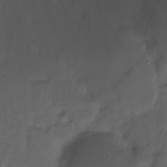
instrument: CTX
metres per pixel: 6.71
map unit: Hto
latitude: -7.8989
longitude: -45.7449
